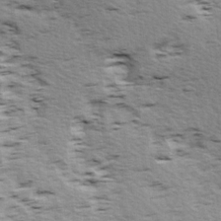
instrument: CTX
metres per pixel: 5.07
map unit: Ave
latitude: 14.6113
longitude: -104.4412
